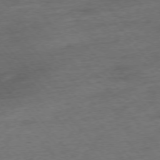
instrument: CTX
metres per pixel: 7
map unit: Hpe
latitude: -76.5574
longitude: -12.1956
